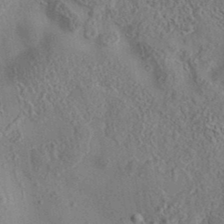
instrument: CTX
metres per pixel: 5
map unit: eAb
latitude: 35.9528
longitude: 111.1620
